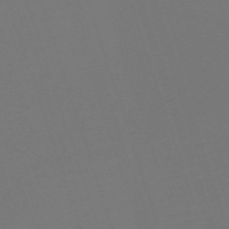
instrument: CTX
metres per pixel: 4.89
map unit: eHh
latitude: -63.9367
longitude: 49.4266
